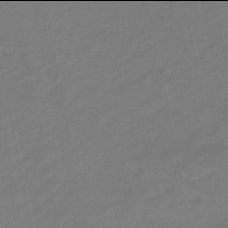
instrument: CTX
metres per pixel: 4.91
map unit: eHb
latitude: -46.0094
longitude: 87.9556
